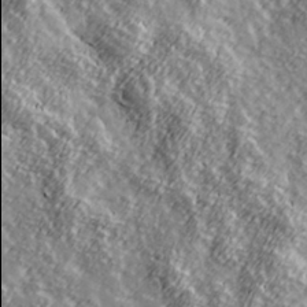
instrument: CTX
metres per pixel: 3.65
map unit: Hve
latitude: 32.1389
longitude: 150.0094
